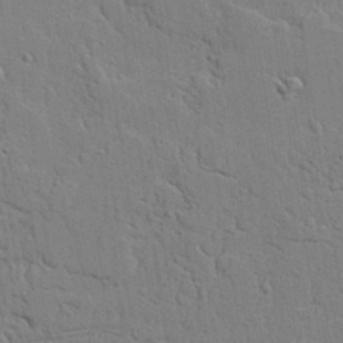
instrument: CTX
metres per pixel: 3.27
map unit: lAvf
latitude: 22.9892
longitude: -110.0822
